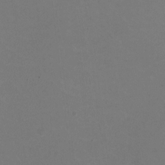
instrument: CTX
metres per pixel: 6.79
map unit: HNhu
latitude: -2.2172
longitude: -2.8947
